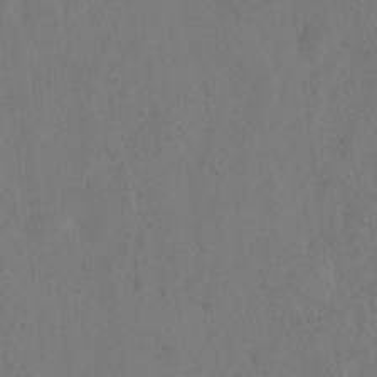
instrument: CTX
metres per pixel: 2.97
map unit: eHh
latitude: 3.0458
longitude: -78.8002
